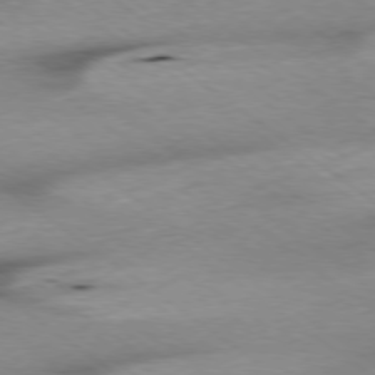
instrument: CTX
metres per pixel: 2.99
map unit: Ap
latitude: -78.8219
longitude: -91.2915
